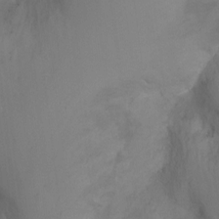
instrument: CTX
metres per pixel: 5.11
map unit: Ht
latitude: -6.5762
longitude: -37.9150
